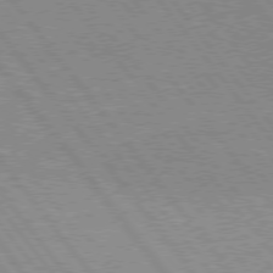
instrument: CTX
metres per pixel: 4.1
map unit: Hpe
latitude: 75.6883
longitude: -156.5545
